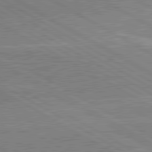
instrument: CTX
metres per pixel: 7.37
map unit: lApd
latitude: 80.6490
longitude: 142.7841
